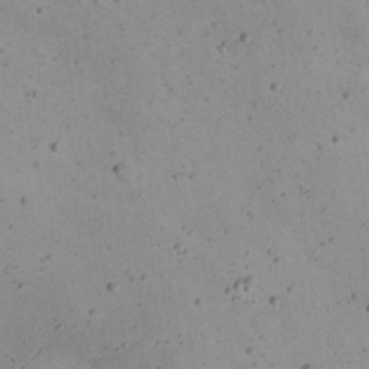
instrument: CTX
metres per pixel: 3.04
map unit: Nhu
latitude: 21.9339
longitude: -70.8191
